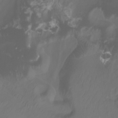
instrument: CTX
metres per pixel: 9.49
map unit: Nhu
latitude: -8.5196
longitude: -79.3860
